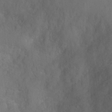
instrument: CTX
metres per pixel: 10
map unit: Ht
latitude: 0.3089
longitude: -38.4412
